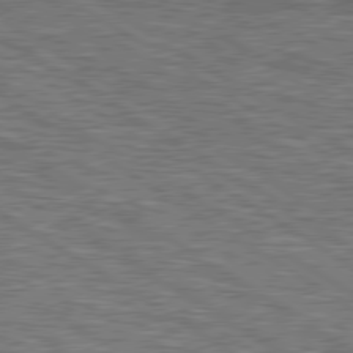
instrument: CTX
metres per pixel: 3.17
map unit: lApd
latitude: 79.5749
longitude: 172.1039
